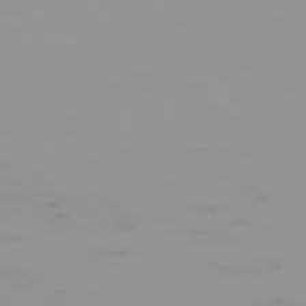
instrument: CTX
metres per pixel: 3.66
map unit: Hpe
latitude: -74.7464
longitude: 7.3131
